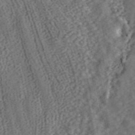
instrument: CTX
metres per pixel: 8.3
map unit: ANa
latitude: 43.3671
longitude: 29.8045
